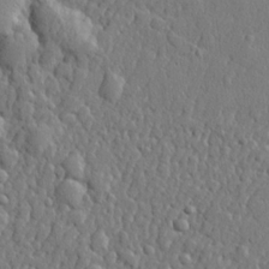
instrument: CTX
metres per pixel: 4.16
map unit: lHvf
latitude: 22.3845
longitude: 143.2942
